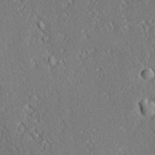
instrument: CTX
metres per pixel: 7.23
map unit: Ave
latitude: 18.2144
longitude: -139.9150
